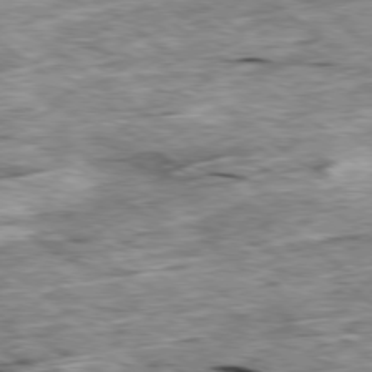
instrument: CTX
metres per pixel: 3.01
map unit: Ap
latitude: -79.4265
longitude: -86.4979
